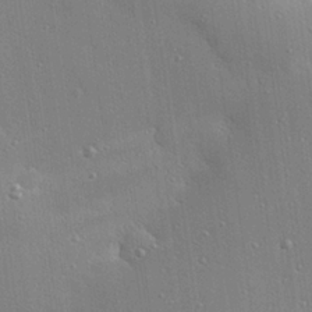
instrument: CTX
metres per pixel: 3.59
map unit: eHh
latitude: 25.0458
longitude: -89.5183
